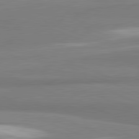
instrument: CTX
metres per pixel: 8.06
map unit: lApd
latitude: 81.8772
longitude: 164.5574
